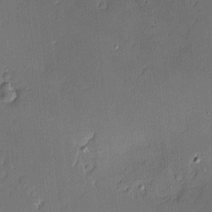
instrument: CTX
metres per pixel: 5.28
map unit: Nve
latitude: -8.9353
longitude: 175.2375
